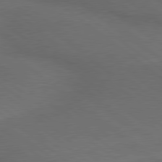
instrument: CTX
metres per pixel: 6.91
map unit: lApd
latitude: 79.3671
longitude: -176.6490
